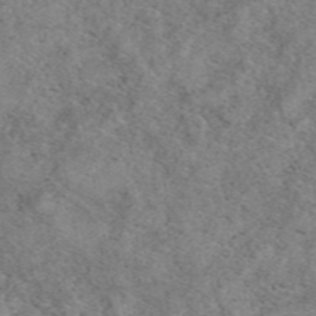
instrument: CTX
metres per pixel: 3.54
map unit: eAb
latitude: 50.1011
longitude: 108.3684
